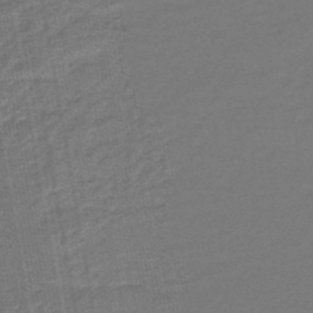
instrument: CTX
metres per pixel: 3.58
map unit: eHb
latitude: -46.7652
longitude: 88.2550
